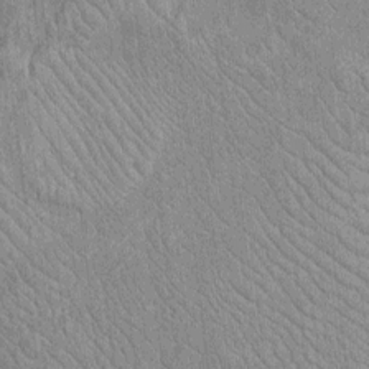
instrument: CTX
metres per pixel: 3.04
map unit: Htu
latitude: -5.6344
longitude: 152.7463
